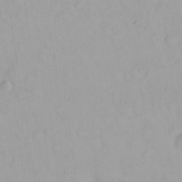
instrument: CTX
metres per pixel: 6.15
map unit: Nhu
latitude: 24.0255
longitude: -62.4223
